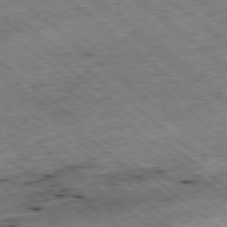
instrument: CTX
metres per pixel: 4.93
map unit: Ap
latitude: -78.7463
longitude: -51.4426
